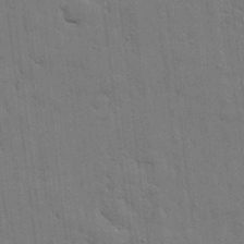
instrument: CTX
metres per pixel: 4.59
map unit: lHvf
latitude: 18.4979
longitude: -113.5371
